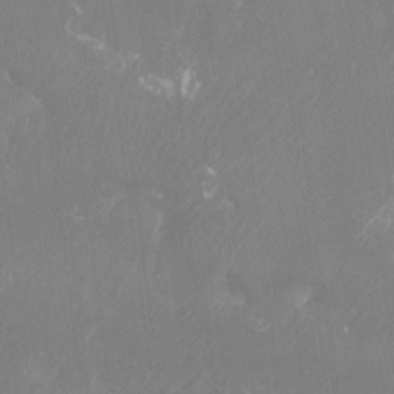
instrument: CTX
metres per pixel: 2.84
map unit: Htu
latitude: -13.8422
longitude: -49.1592
